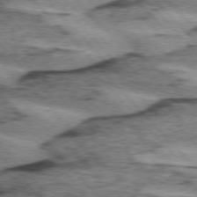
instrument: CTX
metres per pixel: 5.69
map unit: lApd
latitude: 75.2348
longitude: -78.7624
